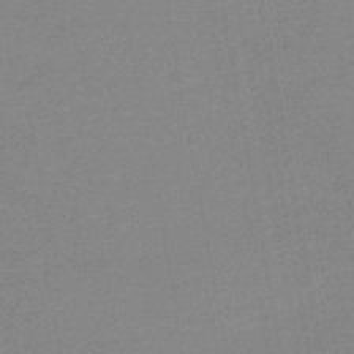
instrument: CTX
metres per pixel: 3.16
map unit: HNb
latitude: -50.8597
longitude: -51.3670
